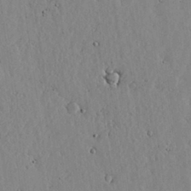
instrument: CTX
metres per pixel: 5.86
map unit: lHvf
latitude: 17.4049
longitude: -113.9339
